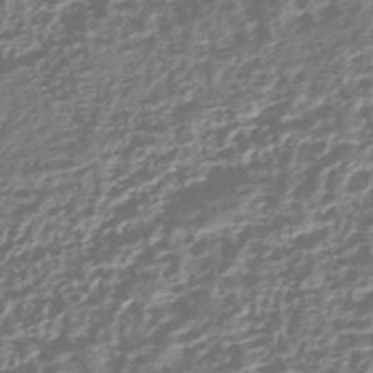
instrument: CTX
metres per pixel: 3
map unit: HNhu
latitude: -43.1242
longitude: 106.5196
